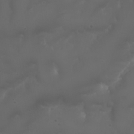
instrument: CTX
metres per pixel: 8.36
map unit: Nhu
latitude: 22.5357
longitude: -64.2145
